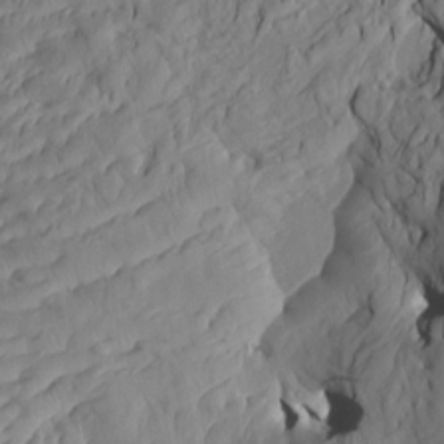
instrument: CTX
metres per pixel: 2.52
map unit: HNhu
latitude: 10.6869
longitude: 23.8800
